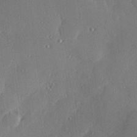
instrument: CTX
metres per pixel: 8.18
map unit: Hve
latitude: 28.2333
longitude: -91.2726
